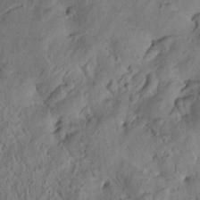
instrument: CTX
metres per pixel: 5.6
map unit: Htu
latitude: 0.2711
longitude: 175.6721
